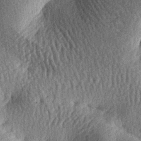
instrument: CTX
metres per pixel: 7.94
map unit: lAa
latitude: -7.7100
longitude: -127.7639
